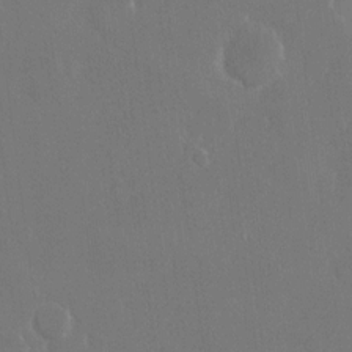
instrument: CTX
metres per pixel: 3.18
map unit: eHh
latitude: 15.2915
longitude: -72.1011
